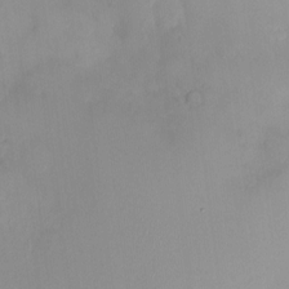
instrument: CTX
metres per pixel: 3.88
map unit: HNhu
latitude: 6.1389
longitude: 1.4077
